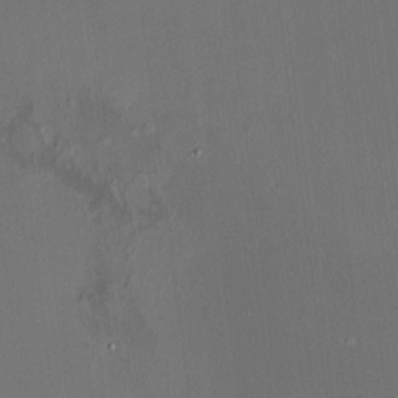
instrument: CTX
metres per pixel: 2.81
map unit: HNhu
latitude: 7.6505
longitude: 9.5021
